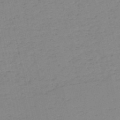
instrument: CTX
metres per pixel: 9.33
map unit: HNb
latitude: -53.7099
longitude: -39.0269
